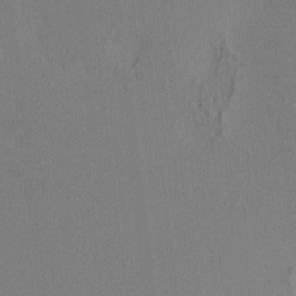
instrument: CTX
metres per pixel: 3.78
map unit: HNhu
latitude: 5.2348
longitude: 13.2754
